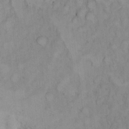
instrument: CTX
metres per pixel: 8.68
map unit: Ht
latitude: 6.2334
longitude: -37.0270
